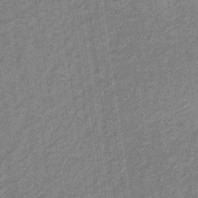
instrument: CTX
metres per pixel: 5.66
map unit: HNb
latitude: -32.7464
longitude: 57.9556
